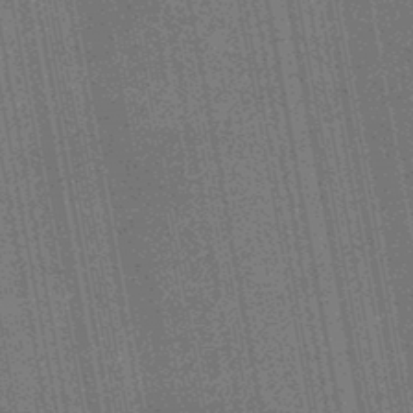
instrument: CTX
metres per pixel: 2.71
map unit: HNb
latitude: -45.1242
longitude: 52.6896
